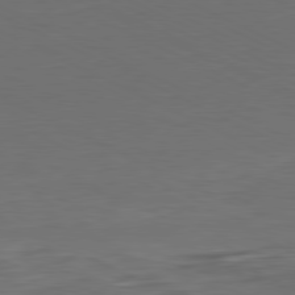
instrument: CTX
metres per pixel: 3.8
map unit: Ap
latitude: -81.3321
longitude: -77.1025
